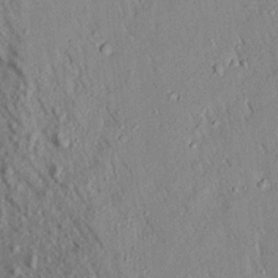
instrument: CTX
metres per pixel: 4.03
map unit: Aa
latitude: 19.1592
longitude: -147.4805
